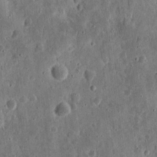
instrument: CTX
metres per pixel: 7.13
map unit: eHh
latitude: 11.6505
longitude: -73.7261
